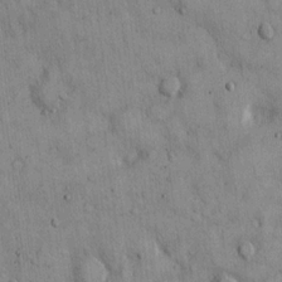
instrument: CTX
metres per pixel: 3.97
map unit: Hto
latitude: 13.5182
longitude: -58.8380
